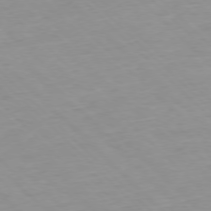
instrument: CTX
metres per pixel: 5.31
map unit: Ap
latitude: -77.1998
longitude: -90.8947
